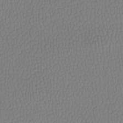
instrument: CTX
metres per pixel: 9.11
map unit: Htu
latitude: -13.5399
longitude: -47.3860
